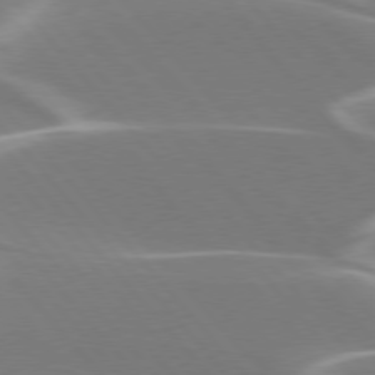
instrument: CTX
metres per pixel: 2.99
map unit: lApd
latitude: 75.9339
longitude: -63.6127
